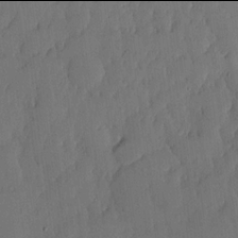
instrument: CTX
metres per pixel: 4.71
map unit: lHvf
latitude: 17.9906
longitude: -115.3670
